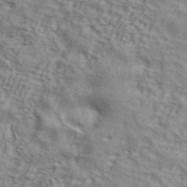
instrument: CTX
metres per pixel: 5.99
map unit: ANa
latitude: 42.8758
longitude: 54.5574
